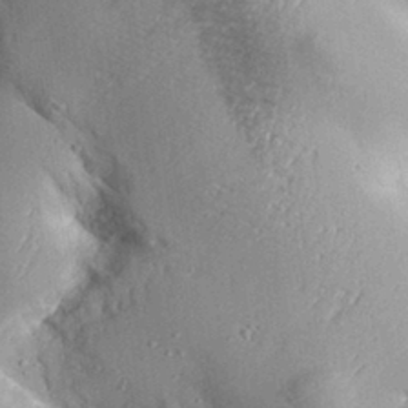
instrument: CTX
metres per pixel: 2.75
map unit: Aa
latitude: 30.4034
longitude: -132.1767
